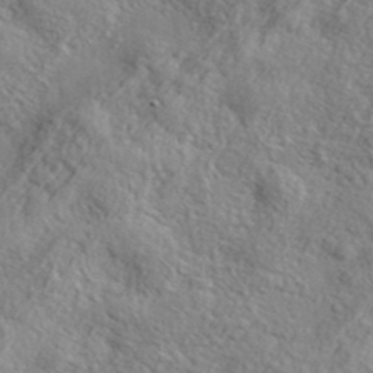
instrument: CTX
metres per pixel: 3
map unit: lHvf
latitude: 37.6127
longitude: -87.4615
